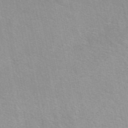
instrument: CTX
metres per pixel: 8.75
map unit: eAb
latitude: 50.3467
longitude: 111.4076
